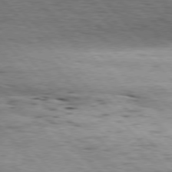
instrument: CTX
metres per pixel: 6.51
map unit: Hpe
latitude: 76.5923
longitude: -165.0836
